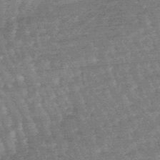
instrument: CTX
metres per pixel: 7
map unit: lHb
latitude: -48.0661
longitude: 76.5952
